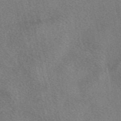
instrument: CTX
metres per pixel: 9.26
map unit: eAb
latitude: 48.4412
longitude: 112.8597
